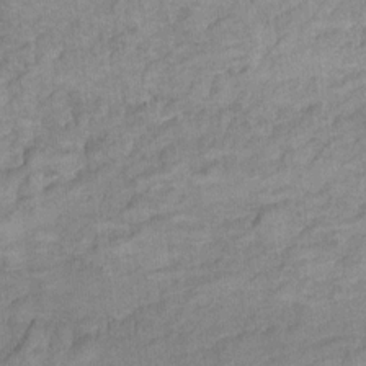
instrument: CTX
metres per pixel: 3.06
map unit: Hto
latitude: 6.9514
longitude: -36.7058
